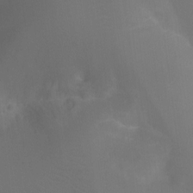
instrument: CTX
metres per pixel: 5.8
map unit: Ht
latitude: -3.6154
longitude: -25.3103
